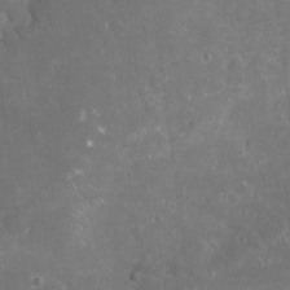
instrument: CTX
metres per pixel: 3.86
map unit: Nhu
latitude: -17.2754
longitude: -57.6693
